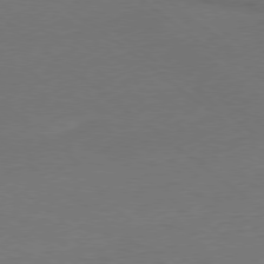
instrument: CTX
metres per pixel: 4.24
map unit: Ap
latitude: -79.2565
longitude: -56.5734
